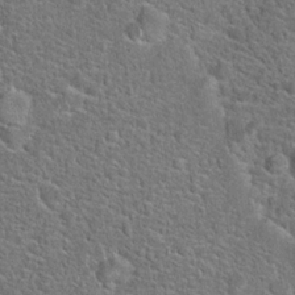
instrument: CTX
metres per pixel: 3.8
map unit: Hto
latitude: 20.5924
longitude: -44.5546
